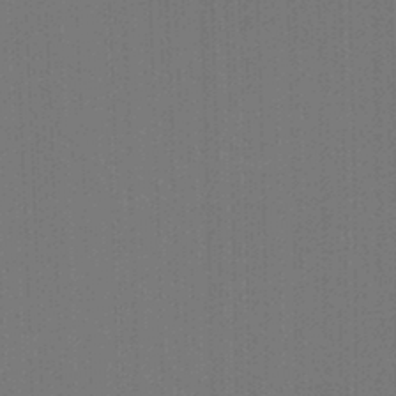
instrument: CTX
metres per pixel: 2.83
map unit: Ht
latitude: -2.4628
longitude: -27.3293
